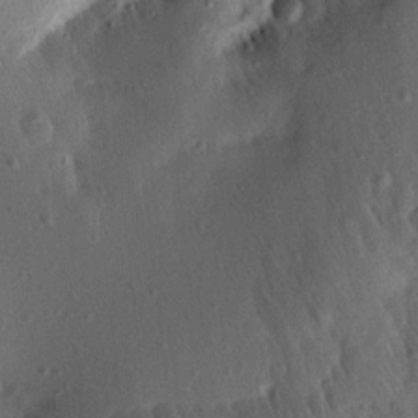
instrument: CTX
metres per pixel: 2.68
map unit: Aa
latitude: 13.5938
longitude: -140.1766
